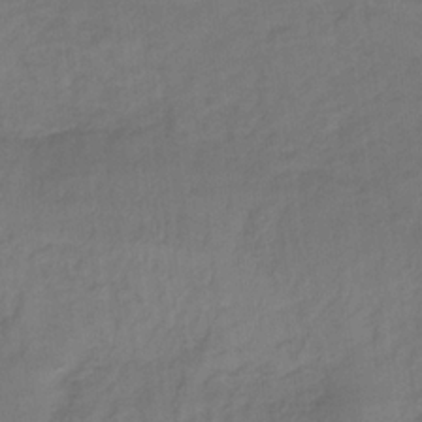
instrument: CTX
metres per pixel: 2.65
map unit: lHb
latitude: -32.8975
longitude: 64.3684
